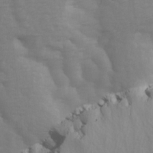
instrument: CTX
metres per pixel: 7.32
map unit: Ave
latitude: 14.1389
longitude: -105.3860
